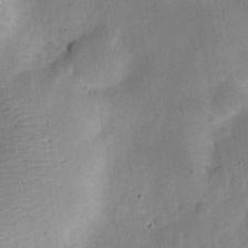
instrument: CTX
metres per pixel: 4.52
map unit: Nve
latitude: -25.1242
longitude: 105.7855
